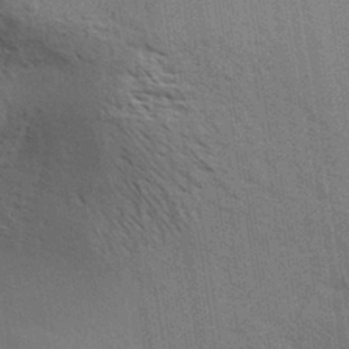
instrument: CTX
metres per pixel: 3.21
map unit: Aa
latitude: 32.6113
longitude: -140.1199
